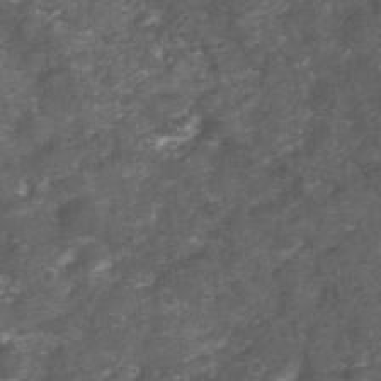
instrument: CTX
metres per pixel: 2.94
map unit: Nhu
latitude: 3.1592
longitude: -18.0822
